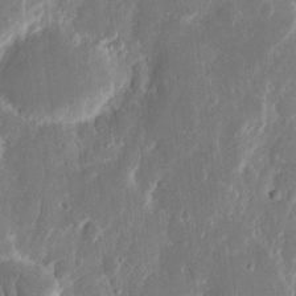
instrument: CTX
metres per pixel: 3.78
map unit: eHh
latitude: 12.6680
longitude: -71.9150
